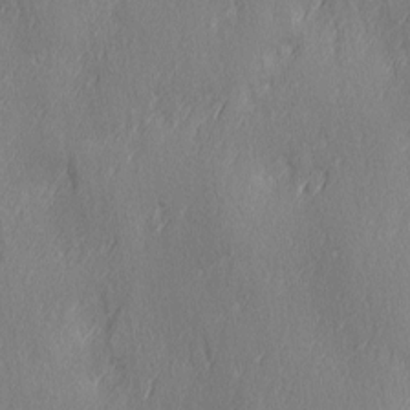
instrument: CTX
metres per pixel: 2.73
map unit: Ave
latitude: 2.6868
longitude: -112.2900
